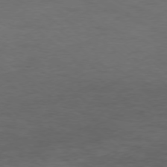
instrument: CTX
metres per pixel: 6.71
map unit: Ap
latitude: -77.1053
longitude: -76.1389
